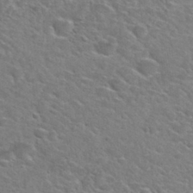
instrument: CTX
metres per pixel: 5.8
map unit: Hto
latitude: 30.2712
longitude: -48.7813
